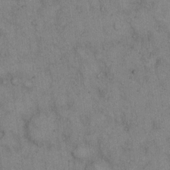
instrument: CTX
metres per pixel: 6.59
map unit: eHh
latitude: 14.7058
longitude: -62.7813
